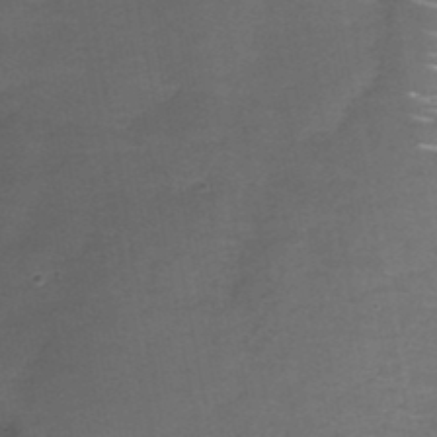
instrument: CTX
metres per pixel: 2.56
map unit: Nhe
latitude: -32.5952
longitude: -87.9906
